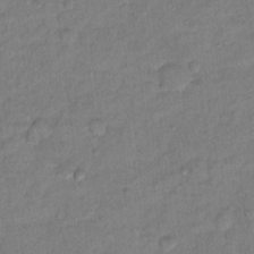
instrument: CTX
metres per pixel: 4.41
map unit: Hto
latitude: 12.1956
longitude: -37.7072
